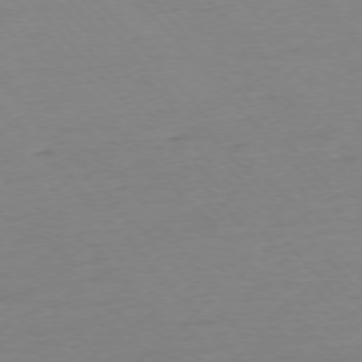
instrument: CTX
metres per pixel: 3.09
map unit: Ap
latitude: -76.2550
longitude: -92.9324
